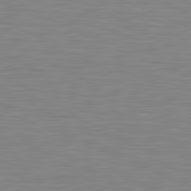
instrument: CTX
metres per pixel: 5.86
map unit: lApd
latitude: 81.5371
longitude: -171.1970
